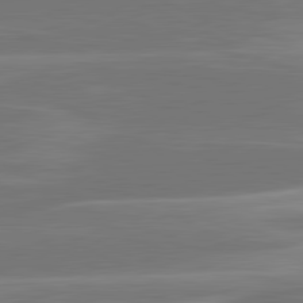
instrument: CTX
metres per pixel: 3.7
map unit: lApd
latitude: 81.3671
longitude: -130.0255
